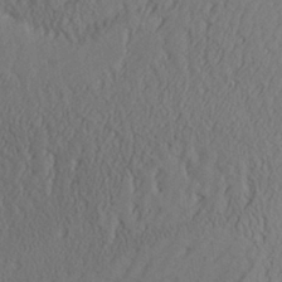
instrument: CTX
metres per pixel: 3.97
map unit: Aa
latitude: 26.2523
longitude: -132.8002
